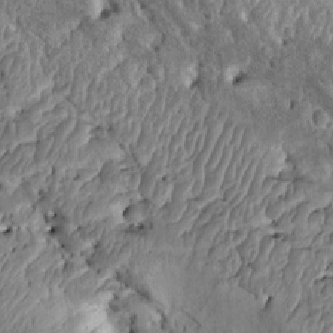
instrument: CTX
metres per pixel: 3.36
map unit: Htu
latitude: -2.1227
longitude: 148.8975
